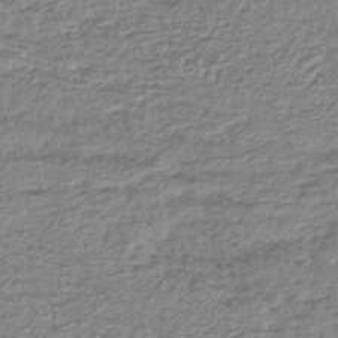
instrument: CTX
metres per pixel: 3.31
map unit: lHb
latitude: -42.6140
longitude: 73.2754
